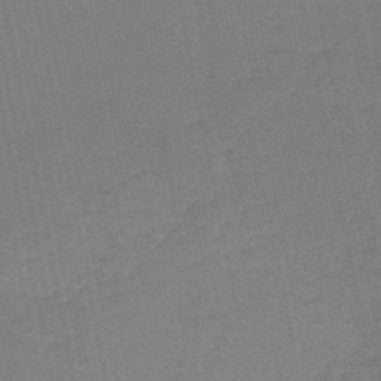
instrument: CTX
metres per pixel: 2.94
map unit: HNb
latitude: -50.1606
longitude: -49.2537
